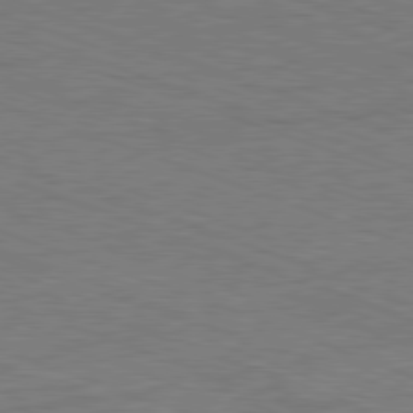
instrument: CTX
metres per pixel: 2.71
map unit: Ap
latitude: -81.4833
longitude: -73.3860
